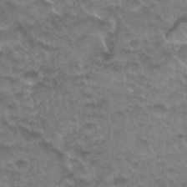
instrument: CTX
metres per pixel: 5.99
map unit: Nhu
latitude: 27.0836
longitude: -53.5371
